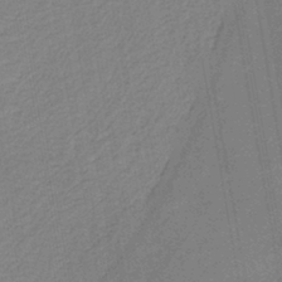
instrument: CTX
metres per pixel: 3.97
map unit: HNb
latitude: -42.2739
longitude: 51.6911
